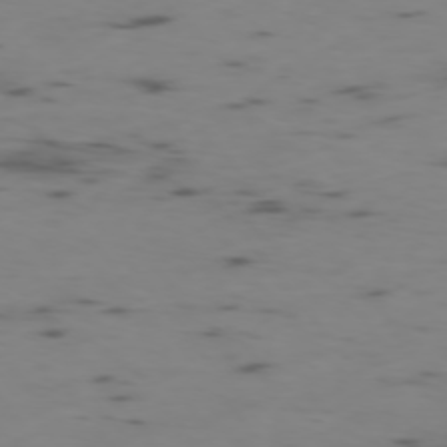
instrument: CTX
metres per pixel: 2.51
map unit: Ap
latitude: -76.0661
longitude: -67.3103
